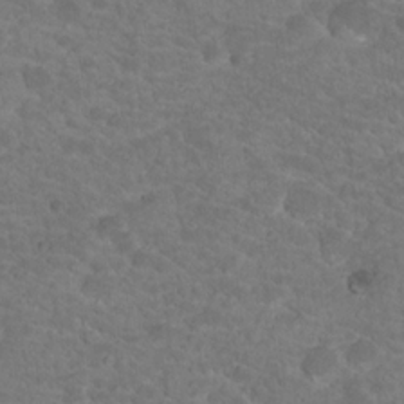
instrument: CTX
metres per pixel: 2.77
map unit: Hto
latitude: 18.3467
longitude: -34.5734
